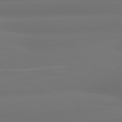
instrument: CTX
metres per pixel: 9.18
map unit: lApd
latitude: 80.8758
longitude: -164.4979
